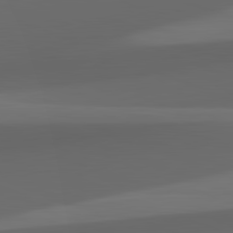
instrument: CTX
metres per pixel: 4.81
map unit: lApd
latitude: 82.1011
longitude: 143.2187
